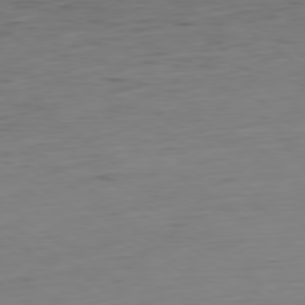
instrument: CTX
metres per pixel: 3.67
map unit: Hpe
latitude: -79.3131
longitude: 13.5021
